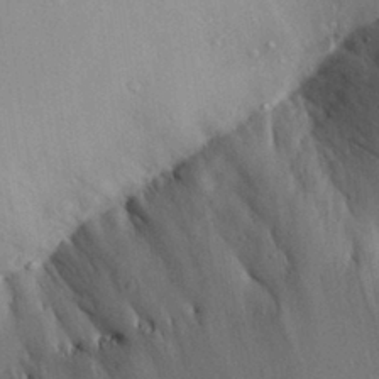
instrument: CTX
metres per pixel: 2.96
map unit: Aa
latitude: 29.5938
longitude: -133.5749
